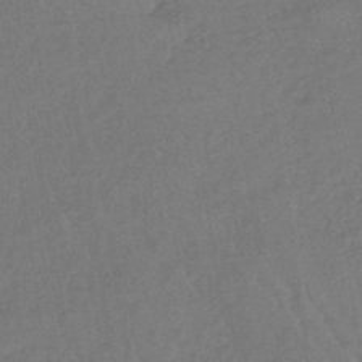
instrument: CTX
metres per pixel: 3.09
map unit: lHb
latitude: -41.3509
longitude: 68.9541
